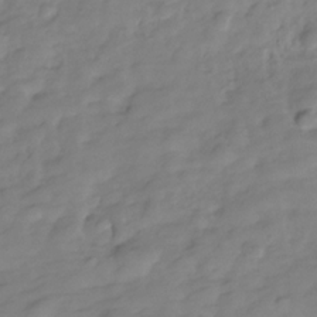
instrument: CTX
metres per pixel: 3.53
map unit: Hve
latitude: -29.8800
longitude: 91.6155
